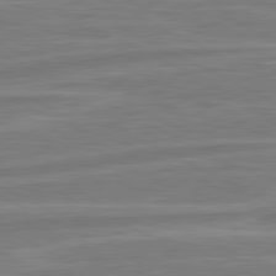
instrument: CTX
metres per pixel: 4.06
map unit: lApd
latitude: 81.1403
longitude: -174.2145
